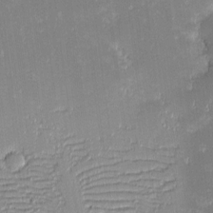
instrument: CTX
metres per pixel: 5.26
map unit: eHh
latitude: -2.6896
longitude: -86.3089
